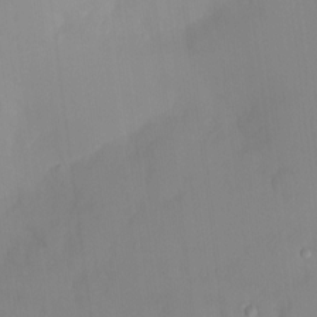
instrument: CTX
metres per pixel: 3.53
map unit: HNhu
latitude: 6.1578
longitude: 1.7289
